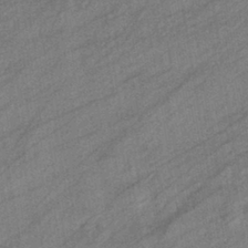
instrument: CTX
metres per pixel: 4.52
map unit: eHb
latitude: -39.8045
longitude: 81.9556
